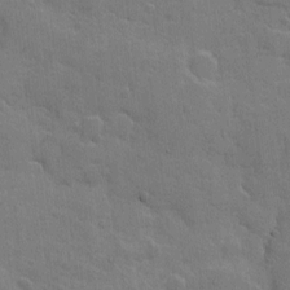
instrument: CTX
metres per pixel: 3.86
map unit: Hto
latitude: 5.4804
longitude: -61.8772
